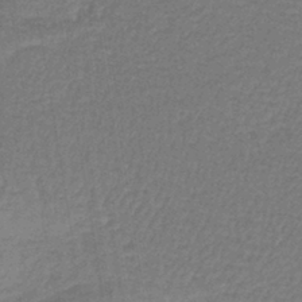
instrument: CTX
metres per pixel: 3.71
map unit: lHb
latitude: -40.6329
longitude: 63.1053
